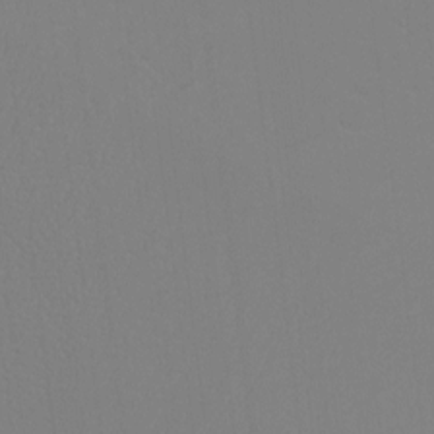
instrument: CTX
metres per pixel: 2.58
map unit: Ht
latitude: -9.1998
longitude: -34.1766
